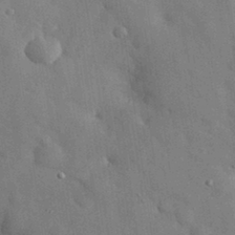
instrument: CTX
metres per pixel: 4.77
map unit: eHh
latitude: 30.7247
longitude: -72.8380
